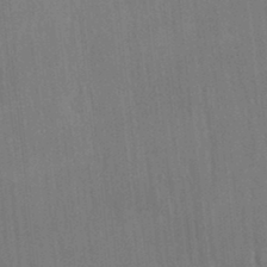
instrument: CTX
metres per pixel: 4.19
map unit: Ave
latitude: 22.6490
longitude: -136.3090
